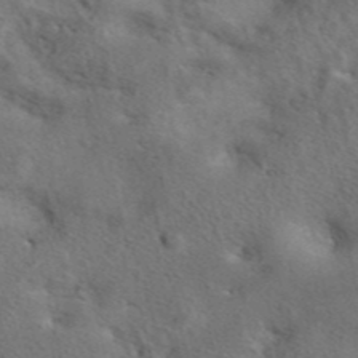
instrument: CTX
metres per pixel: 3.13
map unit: eAb
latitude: 42.4601
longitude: 108.7463
